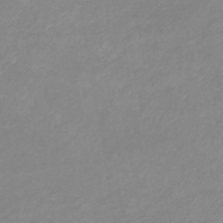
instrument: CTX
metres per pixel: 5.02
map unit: lHb
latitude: -36.8597
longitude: 72.0094
